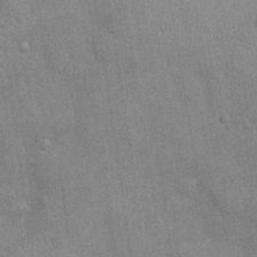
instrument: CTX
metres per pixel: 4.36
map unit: Ht
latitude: -3.7288
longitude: -15.2348
